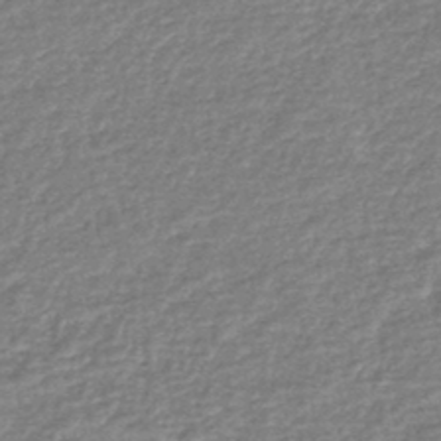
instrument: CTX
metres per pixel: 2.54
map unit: eHb
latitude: -43.4076
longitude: 83.9178
